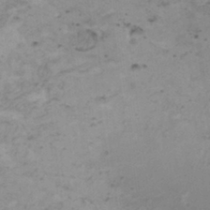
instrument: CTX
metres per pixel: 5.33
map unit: HNhu
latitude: 3.6505
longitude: 3.7477
